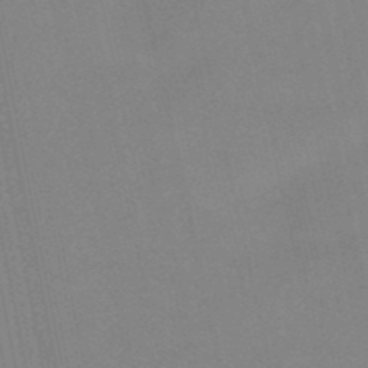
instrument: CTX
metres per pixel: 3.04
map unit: HNb
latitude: -52.5573
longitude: -45.3104
